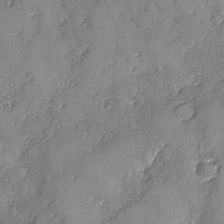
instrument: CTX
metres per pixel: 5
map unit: Ave
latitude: -8.1228
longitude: -118.0255
